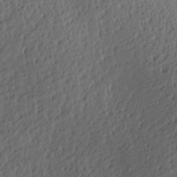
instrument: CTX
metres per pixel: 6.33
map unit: Aa
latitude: 27.5938
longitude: -137.7072
